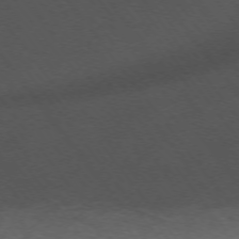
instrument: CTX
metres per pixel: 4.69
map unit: Ap
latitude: -74.5574
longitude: -79.0459
